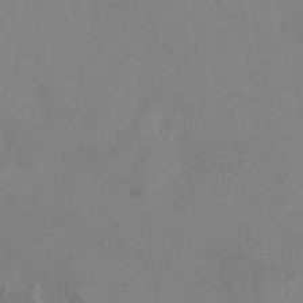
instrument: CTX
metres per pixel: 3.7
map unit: HNhu
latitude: 7.8772
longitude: -3.5182
